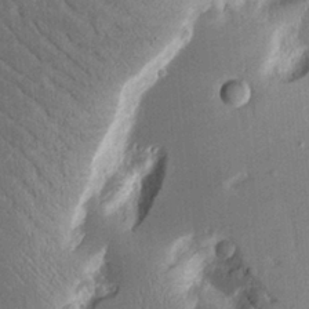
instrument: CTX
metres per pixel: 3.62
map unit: Aa
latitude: 12.8947
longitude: -126.3845
